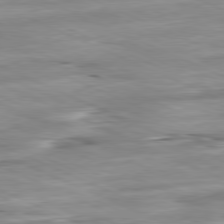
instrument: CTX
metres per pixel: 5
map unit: Ap
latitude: -81.5021
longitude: -87.2915
